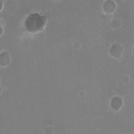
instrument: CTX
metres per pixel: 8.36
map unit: HNhu
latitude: -2.5195
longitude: -3.9906
